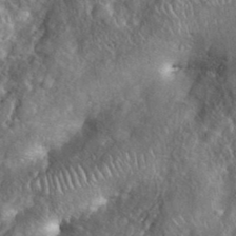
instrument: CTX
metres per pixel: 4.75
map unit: eHh
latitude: 38.7057
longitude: -56.9702
